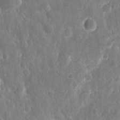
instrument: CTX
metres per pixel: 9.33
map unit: eHh
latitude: 11.4238
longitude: -73.0837
